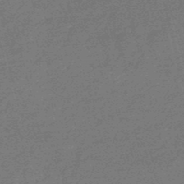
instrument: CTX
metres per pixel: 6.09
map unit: eHb
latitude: -49.0487
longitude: 87.3321
